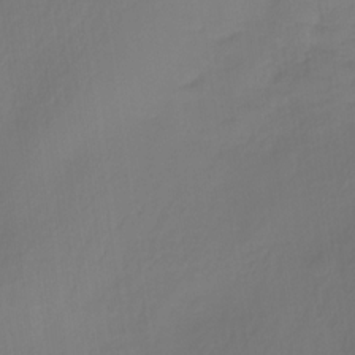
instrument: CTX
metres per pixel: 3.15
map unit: HNhu
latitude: -26.8030
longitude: 73.6911
